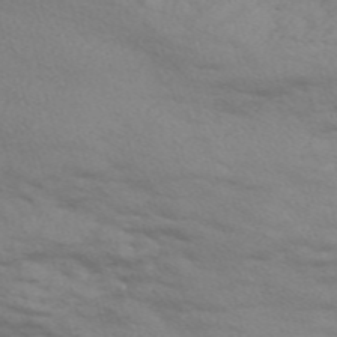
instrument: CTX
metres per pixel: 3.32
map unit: Nve
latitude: -57.6344
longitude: 54.3684
